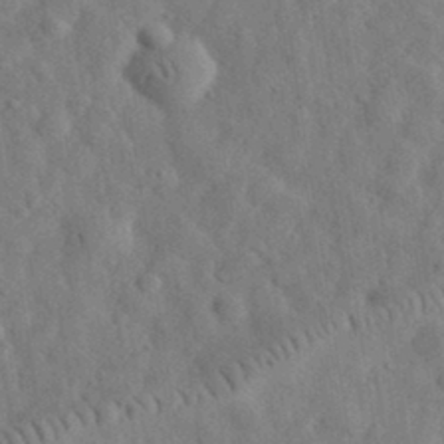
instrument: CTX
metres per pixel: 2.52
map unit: eHh
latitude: 32.5168
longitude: -74.6302
